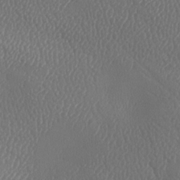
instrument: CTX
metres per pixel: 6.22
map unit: lAa
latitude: -8.6518
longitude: -128.4034
